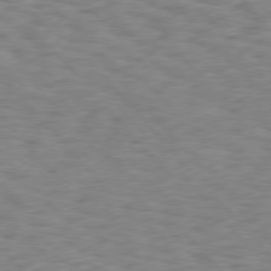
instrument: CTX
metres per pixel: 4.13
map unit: Hpe
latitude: 75.7828
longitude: -136.0822
